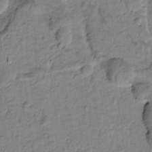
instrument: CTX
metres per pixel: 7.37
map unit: Htu
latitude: -1.9367
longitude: 173.3132
